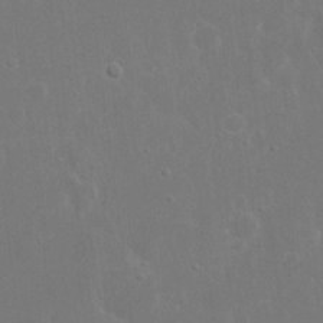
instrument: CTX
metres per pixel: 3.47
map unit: eHh
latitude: 16.6679
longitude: -72.4979
